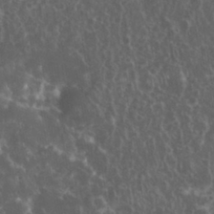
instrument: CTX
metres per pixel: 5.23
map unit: eHh
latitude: 34.2144
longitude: -62.0444
